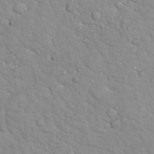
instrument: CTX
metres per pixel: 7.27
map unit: eHh
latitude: 32.1200
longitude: -60.2333
